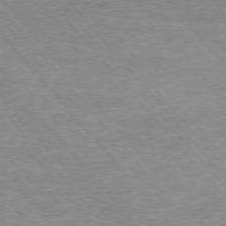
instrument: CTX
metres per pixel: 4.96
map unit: Hpe
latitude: -76.5574
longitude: -13.5182
